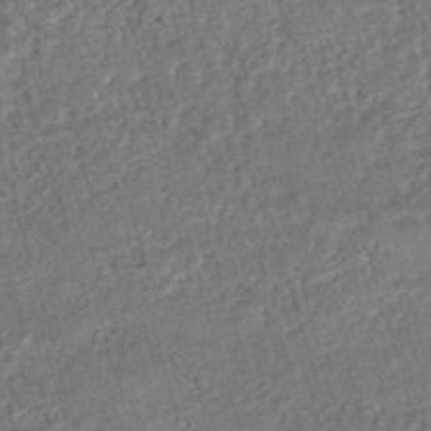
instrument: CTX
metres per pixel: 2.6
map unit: HNhu
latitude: -47.4454
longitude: 99.5399
